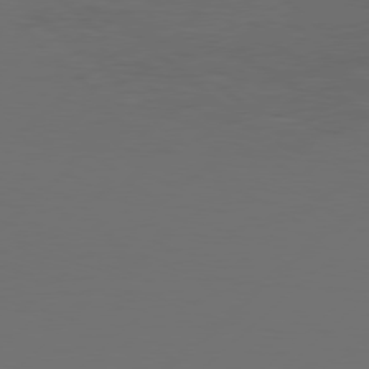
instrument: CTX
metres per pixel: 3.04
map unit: Hpe
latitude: 77.7827
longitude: -126.8191
